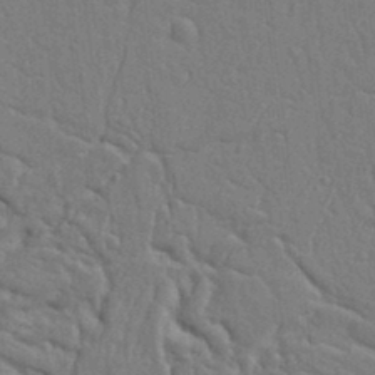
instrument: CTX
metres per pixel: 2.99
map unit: Ht
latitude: 9.9339
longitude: -76.8380
